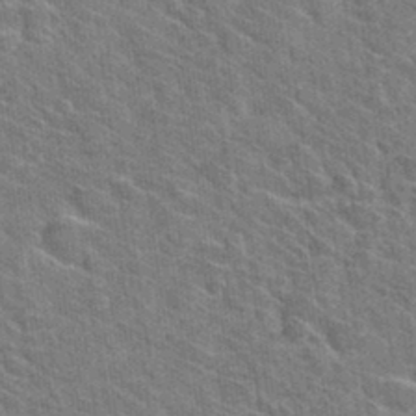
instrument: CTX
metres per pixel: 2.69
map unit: Hto
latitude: 31.4994
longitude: -44.5734
